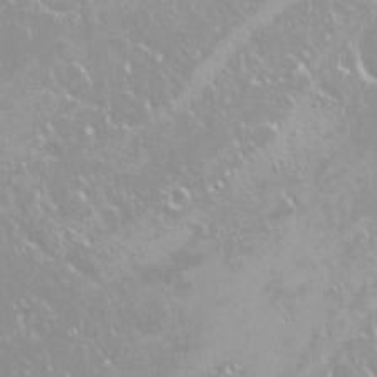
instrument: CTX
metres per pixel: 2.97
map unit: Nhu
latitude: -9.2187
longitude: -70.4034
